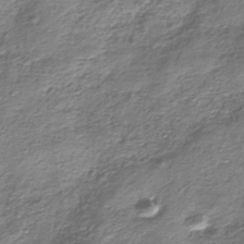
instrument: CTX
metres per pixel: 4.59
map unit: HNhu
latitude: -40.5951
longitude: 109.2187
